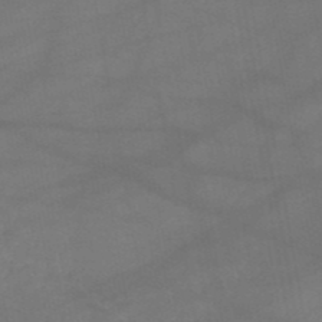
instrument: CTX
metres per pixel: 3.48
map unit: HNb
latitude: -50.9920
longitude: -39.6127
